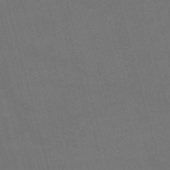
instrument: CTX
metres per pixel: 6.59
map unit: Nve
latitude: -59.2564
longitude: 61.9367
